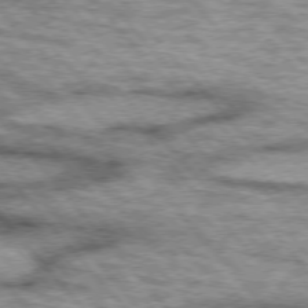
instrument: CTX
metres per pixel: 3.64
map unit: lApd
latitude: 75.5371
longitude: -49.8016
